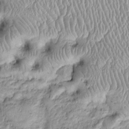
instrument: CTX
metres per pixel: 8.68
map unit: Htu
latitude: -4.8408
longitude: 157.8611
